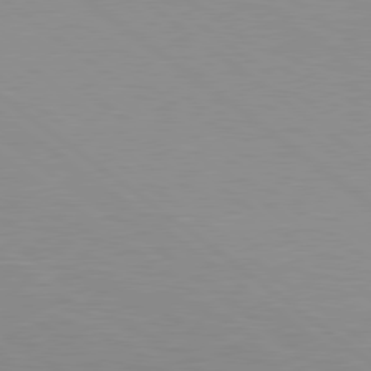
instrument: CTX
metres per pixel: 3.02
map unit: Hpe
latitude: 79.2537
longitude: -148.2145
